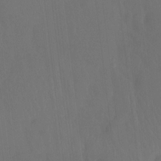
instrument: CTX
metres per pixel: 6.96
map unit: Htu
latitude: -14.4251
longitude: -46.4034
